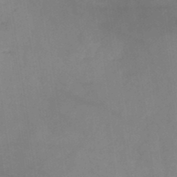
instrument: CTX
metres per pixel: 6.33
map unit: HNb
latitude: -45.2376
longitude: -45.0458
